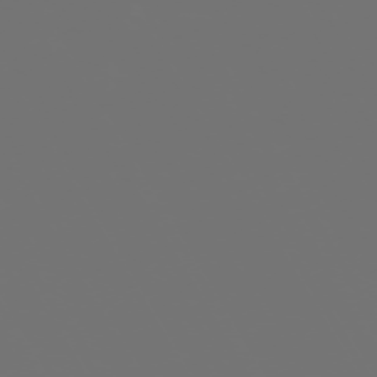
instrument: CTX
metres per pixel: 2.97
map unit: Hpe
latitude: -73.3887
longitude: 4.3117
